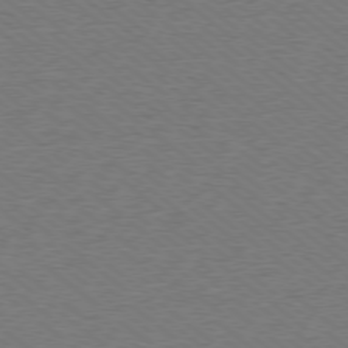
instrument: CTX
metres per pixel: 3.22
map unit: Ap
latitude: -78.5573
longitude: -82.1955
